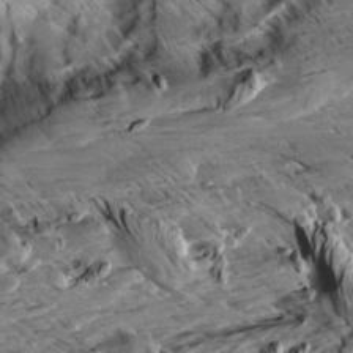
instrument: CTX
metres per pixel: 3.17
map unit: Aa
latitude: 10.1389
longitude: -141.5371
